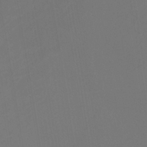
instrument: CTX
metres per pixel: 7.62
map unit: Htu
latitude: -11.1053
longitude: -71.8205
